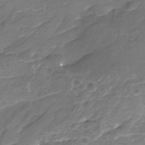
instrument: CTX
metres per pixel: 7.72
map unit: Nhu
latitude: -19.5777
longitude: -56.5545
